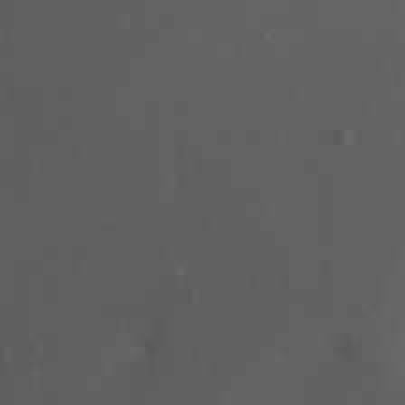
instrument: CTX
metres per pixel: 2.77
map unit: Nhu
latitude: -12.9920
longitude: -65.1215
